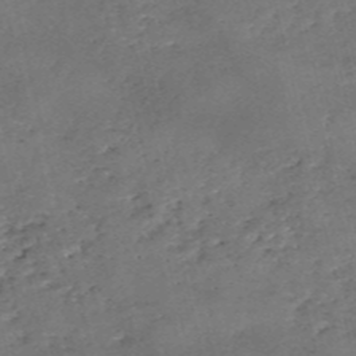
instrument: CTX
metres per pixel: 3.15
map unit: eHh
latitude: -54.9920
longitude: -91.1403
